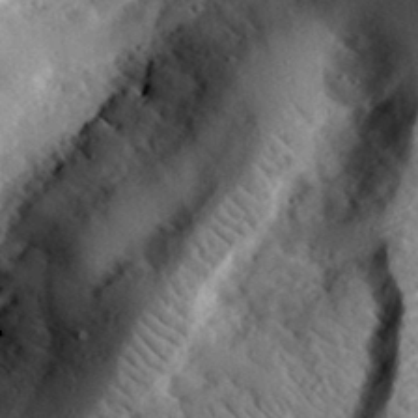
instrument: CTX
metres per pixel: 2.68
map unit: lHvf
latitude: 33.3860
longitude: -83.4804
